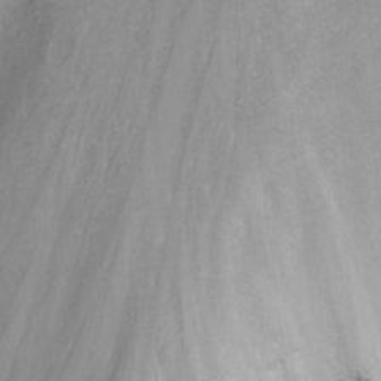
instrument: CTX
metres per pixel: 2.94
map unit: Nhu
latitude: -8.2739
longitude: -72.9325
